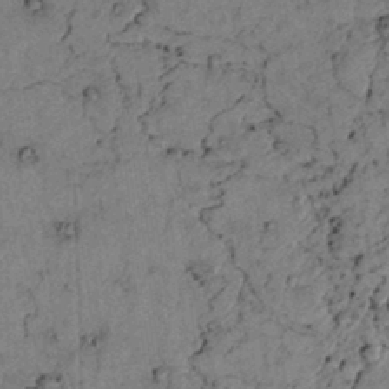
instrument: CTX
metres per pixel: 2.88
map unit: lAvf
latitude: 4.1578
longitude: 159.1620
